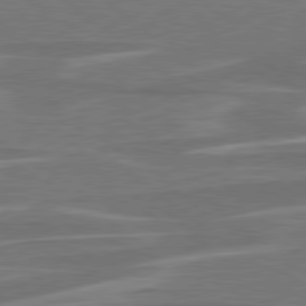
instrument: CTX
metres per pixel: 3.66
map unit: lApd
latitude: 79.2537
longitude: -93.4804
